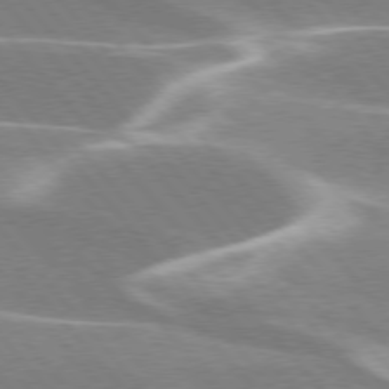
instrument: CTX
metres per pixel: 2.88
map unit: lApd
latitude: 76.1011
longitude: -63.2726
